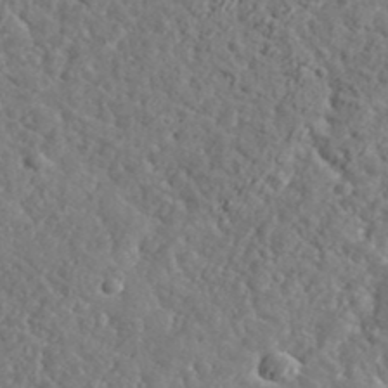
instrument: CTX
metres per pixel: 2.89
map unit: lHvf
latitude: 37.8584
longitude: -92.3467
